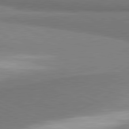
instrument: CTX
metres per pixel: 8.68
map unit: lApd
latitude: 81.4237
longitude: 160.9353
